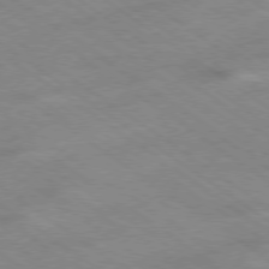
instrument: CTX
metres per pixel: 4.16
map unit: Hpe
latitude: -78.8219
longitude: -21.7828
